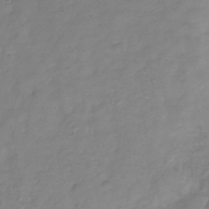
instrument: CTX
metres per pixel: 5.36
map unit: Hve
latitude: -32.8030
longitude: 91.9367
